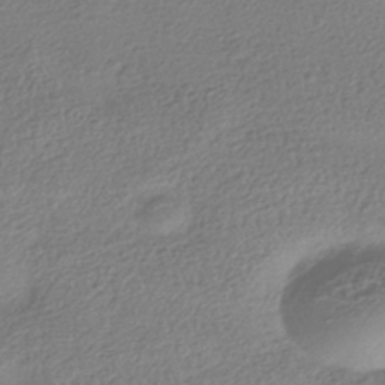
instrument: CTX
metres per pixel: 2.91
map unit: HNhu
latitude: -41.9745
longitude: 99.5588
